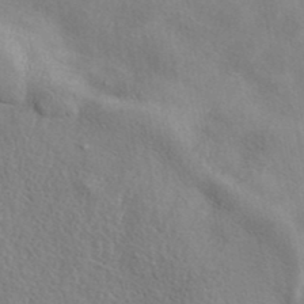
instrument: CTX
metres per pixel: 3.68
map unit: eAb
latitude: 40.4601
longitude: 105.1809
